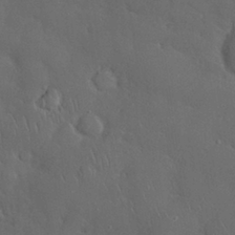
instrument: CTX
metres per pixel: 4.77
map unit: Nhu
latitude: 28.6301
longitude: -67.6505
